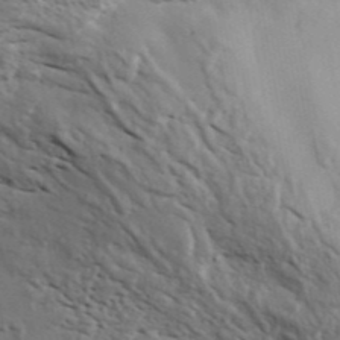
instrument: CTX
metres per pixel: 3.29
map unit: ANa
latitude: 43.0459
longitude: 48.5007
